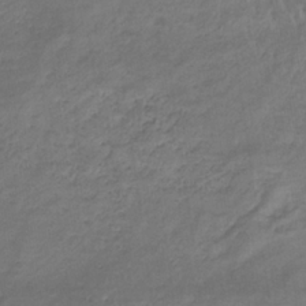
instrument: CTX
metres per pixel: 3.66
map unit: eHb
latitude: -32.9731
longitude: 68.6707
